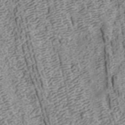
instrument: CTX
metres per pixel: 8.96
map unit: ANa
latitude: 43.3671
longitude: 29.4077
